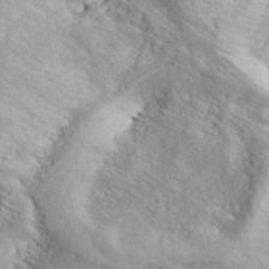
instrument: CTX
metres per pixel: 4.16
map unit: ANa
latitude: 41.5371
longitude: 51.7288
